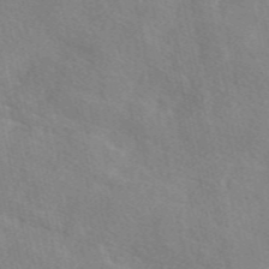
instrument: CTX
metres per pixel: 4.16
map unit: eAb
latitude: 49.4426
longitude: 117.2375
